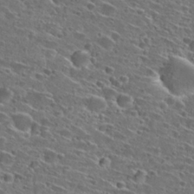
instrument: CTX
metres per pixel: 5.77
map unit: Hto
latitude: 26.9325
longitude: -46.4790
